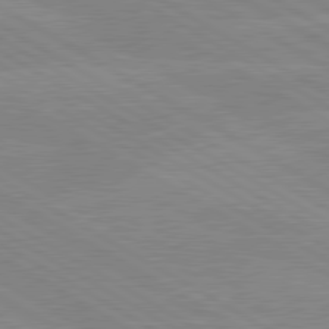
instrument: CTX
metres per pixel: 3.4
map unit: lApd
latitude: 80.1200
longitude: -126.6113
